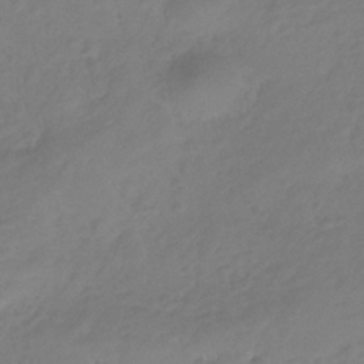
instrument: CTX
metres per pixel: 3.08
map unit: lHb
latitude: -31.8422
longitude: 63.6533
